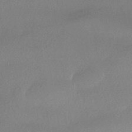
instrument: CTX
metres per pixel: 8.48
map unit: HNhu
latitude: -41.1242
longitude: 94.8974
